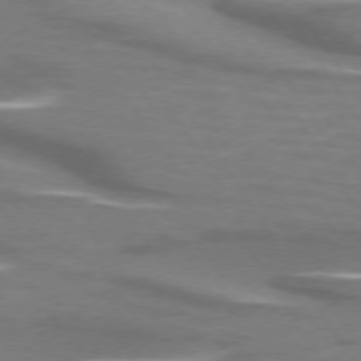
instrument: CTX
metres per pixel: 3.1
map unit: lApd
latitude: 74.1389
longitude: -51.1403
